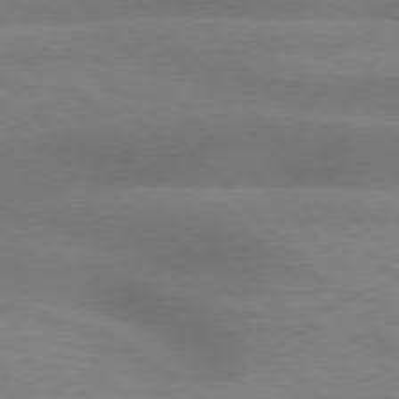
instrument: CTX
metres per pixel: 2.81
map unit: lApd
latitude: 76.5734
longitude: -59.7072
